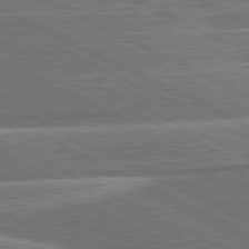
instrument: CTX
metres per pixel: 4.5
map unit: lApd
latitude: 81.3482
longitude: 141.4076
